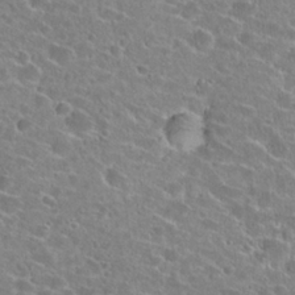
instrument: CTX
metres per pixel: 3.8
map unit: Hto
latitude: 24.4790
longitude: -45.8016
